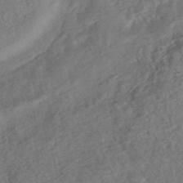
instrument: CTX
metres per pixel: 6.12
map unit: HNhu
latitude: -45.0486
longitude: 100.2739
